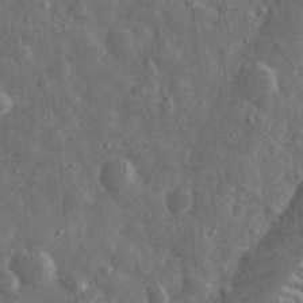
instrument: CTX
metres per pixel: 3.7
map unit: eHh
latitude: 33.0836
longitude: -69.5560
